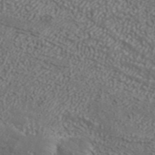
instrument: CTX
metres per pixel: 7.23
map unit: ANa
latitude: 43.0459
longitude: 35.4076
